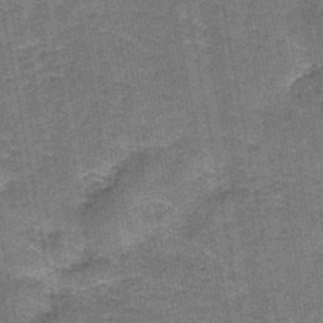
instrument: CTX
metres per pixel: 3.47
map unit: HNb
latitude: -36.0472
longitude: 51.5399
